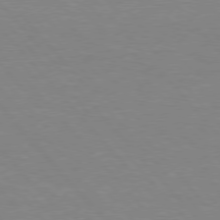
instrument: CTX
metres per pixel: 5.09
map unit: lApd
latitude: 76.4412
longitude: -86.6301
